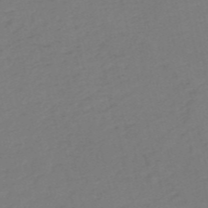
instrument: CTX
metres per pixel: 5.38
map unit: HNb
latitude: -54.0850
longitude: -50.1200
